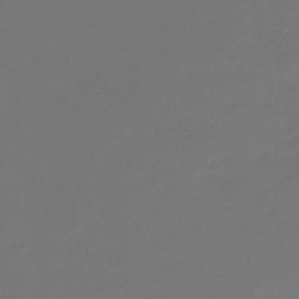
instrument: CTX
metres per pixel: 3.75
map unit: eHb
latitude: -47.4076
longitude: 88.5007
